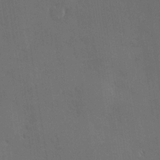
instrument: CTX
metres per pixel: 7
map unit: Nve
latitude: -7.5966
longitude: 174.3117
